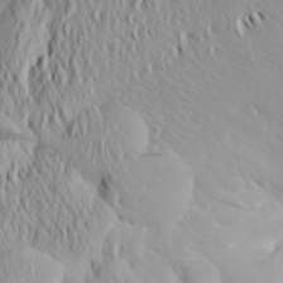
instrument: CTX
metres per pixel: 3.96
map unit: Aa
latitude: 26.6680
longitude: -144.8002
